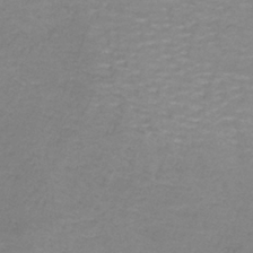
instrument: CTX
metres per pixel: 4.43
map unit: HNb
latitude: -35.8989
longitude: 53.3509
